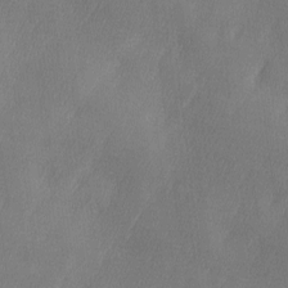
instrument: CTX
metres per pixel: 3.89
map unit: Ave
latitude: 10.3278
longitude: -105.9528
